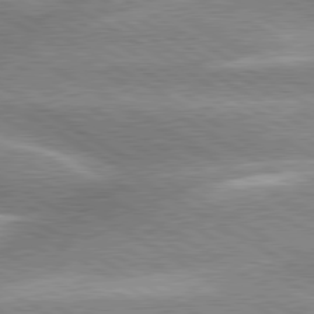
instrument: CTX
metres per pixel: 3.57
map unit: lApd
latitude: 80.0255
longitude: -135.8394
